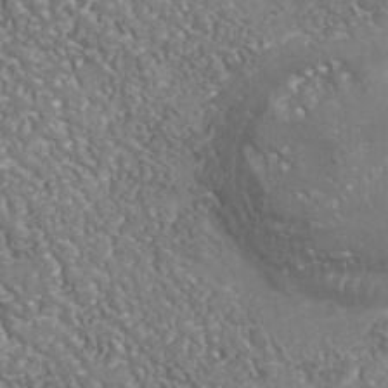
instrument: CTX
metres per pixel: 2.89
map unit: Nhu
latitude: -38.0094
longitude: -80.3467
